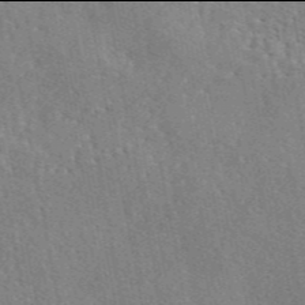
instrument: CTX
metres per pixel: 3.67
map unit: eAb
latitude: 45.9906
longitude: 113.0109
